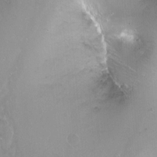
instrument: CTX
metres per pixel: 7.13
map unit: Ht
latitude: -14.2929
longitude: -40.9891
